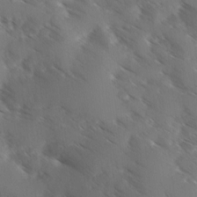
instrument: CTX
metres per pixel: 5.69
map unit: Ave
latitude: 0.3656
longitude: -111.3293
